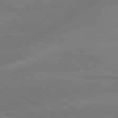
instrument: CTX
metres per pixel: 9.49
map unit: lApd
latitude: 79.9906
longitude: -142.8002
